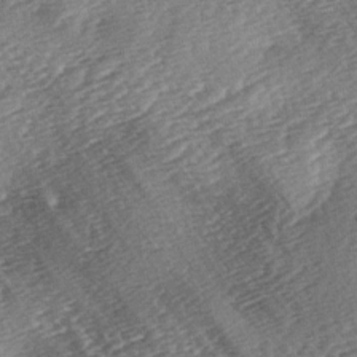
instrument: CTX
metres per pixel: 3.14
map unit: lAa
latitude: -2.8219
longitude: -127.4049
